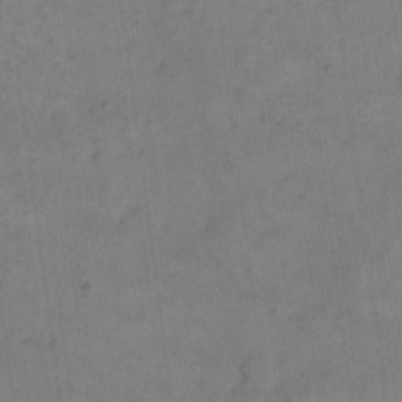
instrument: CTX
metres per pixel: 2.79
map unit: eHh
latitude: 14.6302
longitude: -66.3467
